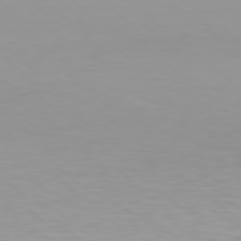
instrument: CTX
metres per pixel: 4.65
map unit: Hpe
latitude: 78.4034
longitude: -169.2726
